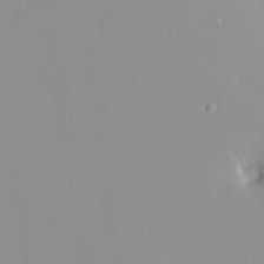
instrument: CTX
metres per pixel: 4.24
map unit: HNhu
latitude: 2.5168
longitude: 7.0675
